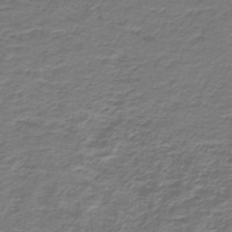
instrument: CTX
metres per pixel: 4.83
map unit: lHb
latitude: -42.7085
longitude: 57.1431
